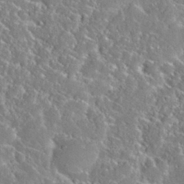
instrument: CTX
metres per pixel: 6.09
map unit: Nhu
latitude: 29.0836
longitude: -52.0255
